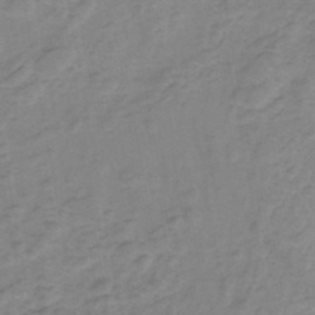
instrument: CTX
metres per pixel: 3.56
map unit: eHh
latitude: -45.5777
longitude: -29.7260
